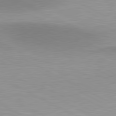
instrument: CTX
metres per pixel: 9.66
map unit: lApd
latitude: 80.8002
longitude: 157.7289
